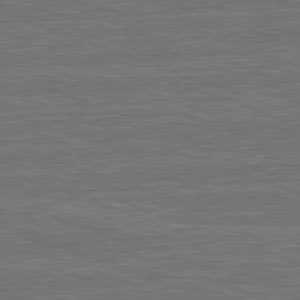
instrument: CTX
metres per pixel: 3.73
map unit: lApd
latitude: 82.8380
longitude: 175.1809
